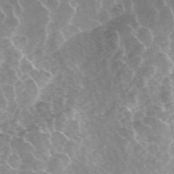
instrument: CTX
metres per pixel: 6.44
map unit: ANa
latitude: 45.1214
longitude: 29.5210
